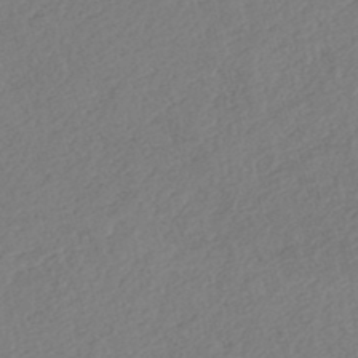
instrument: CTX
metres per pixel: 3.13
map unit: Nhe
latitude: -46.8219
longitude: -172.0444
